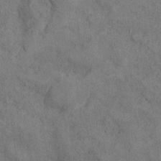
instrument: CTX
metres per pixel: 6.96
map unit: Ht
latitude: 9.2915
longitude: -37.0269
